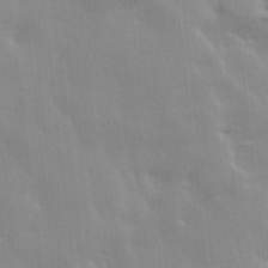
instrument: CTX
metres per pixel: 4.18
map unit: Ave
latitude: 13.7072
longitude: -103.9906
